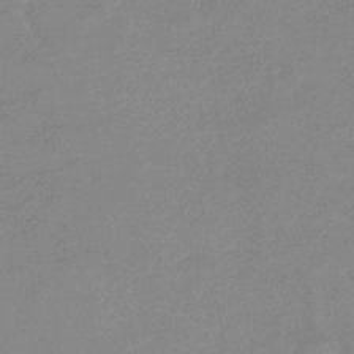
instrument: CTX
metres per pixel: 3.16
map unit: eHb
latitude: -36.5951
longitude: 76.7463
